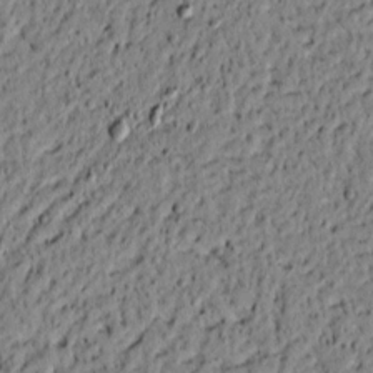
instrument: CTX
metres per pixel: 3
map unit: lAvf
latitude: 4.9892
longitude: 164.8030
